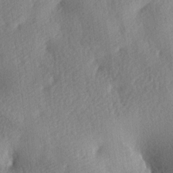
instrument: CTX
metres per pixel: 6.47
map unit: lAa
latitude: -8.6140
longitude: -127.6694
